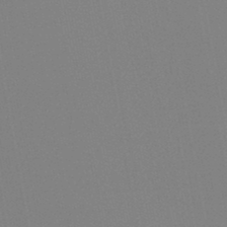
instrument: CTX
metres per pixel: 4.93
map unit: HNb
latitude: -45.8989
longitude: 55.5588
